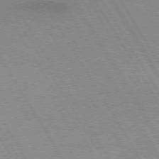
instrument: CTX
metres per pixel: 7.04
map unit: lApd
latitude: 72.8947
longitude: -57.2159
